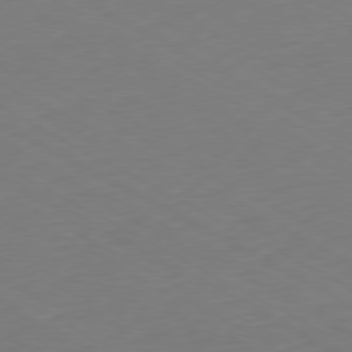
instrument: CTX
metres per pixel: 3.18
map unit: Ap
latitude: -79.5966
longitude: -56.7813
